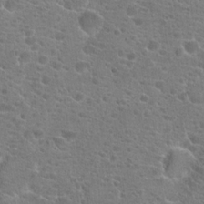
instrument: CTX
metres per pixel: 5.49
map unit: Hto
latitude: 19.7827
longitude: -41.5182
